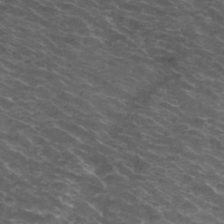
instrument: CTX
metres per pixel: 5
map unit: Hto
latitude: 33.8583
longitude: -39.9339
